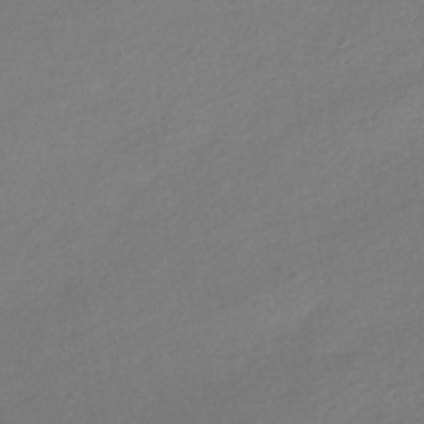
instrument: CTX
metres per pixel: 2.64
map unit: HNhu
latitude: -41.7100
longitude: 95.6344
